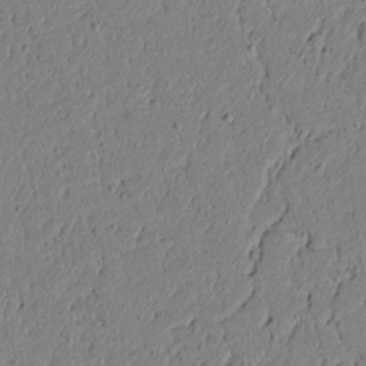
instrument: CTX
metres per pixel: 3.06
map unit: lAvf
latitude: 5.6883
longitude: 167.0864
